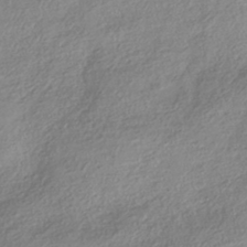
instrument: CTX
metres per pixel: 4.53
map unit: HNhu
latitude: -41.5021
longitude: 102.1228
